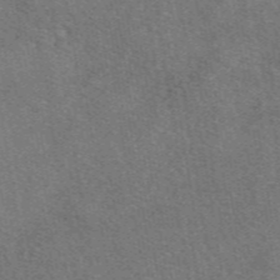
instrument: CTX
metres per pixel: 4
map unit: eAb
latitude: 48.7435
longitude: 115.0108
